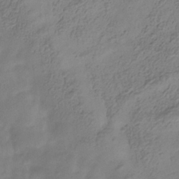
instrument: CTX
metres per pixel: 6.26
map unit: Hve
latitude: -34.7463
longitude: 89.5021
